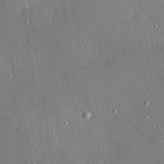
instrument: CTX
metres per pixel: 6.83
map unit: Hve
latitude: 27.3104
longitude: -90.3845
